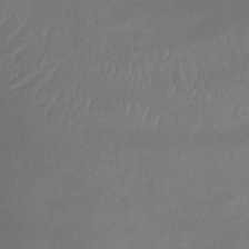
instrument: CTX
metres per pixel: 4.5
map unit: lHb
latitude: -36.3306
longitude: 69.1620
